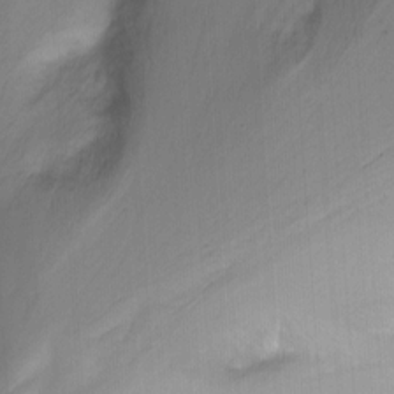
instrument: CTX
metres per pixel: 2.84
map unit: Nhu
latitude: -7.1998
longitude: -45.1025
